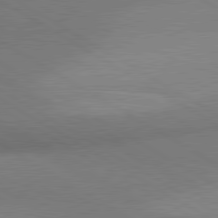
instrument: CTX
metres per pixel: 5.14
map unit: lApd
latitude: 80.6679
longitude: 131.1431
